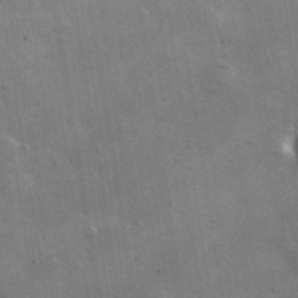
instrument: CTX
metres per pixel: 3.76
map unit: lHvf
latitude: 35.2914
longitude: -92.1577
